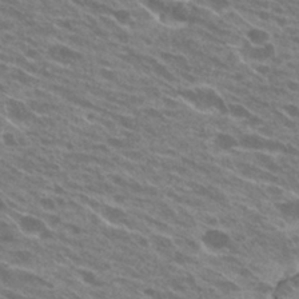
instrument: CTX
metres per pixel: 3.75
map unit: Hto
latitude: 25.1403
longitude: -41.5560
